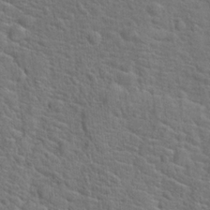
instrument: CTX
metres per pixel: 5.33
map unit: Hto
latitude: 19.0836
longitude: -43.3293
